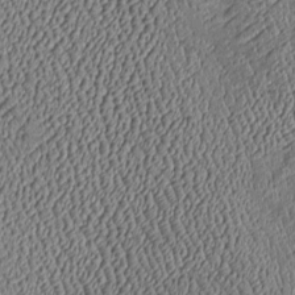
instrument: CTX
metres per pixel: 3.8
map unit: Htu
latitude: -7.3132
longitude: 156.4818
